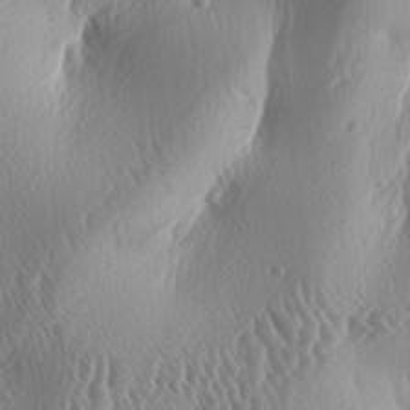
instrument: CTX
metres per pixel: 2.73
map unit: lAa
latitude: -5.9367
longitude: -128.9325
